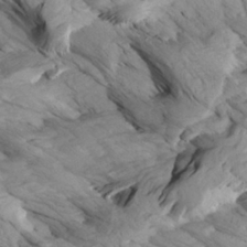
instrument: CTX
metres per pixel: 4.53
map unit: Aa
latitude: 27.1592
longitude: -133.6316
